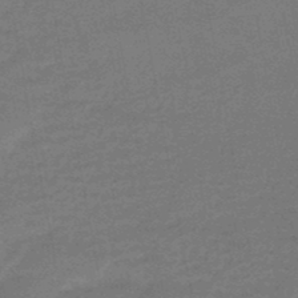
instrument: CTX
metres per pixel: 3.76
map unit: HNb
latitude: -47.6910
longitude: -39.7450
